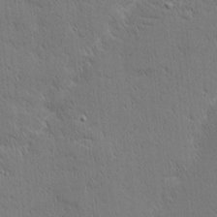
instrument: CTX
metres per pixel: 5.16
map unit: Nhu
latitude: 1.7449
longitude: -77.8016
